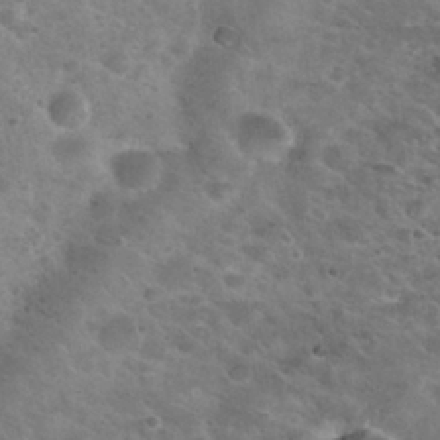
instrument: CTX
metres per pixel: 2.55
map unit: Nhu
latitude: 29.4804
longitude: -49.8772
